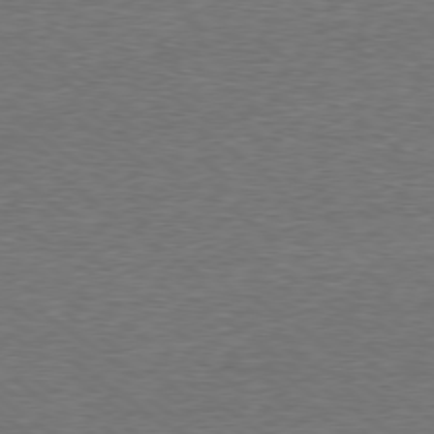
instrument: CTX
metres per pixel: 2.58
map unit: Ap
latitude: -79.5777
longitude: -82.1199
